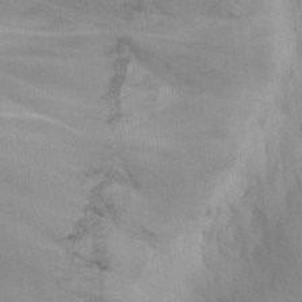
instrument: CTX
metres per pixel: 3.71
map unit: eHh
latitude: 17.0836
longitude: -62.8569
